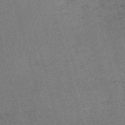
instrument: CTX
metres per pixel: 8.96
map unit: Nve
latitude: -59.5210
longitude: 64.8786
